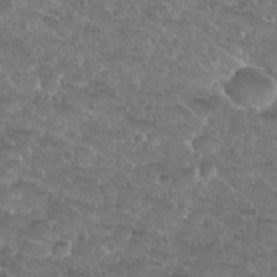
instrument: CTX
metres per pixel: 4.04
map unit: Nhu
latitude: 29.3104
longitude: -49.9150
